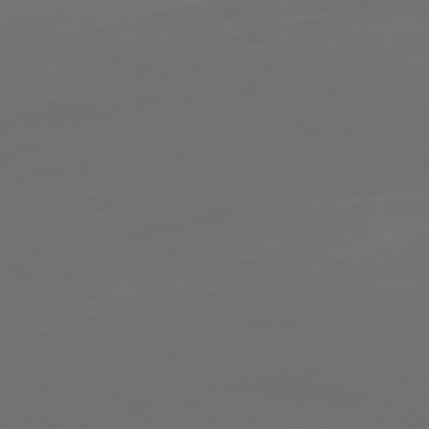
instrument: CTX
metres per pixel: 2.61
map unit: Ap
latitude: -79.3131
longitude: -61.2537
